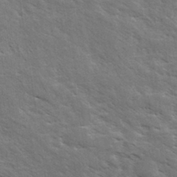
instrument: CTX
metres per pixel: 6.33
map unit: eHh
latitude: 34.4034
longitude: -140.8002
